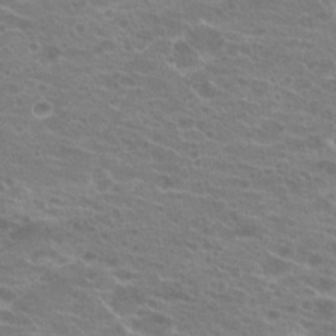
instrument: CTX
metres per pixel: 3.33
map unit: Hto
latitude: 21.5182
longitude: -40.4601
